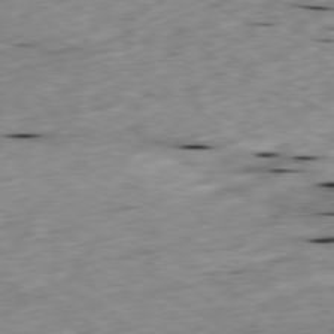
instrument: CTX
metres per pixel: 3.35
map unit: Ap
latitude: -79.8611
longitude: -90.6302
